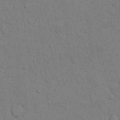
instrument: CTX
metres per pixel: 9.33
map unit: Hto
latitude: 8.5735
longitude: -61.1403
